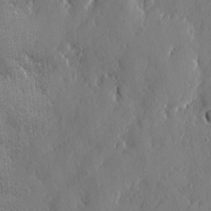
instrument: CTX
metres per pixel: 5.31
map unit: eHh
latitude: 4.4601
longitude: -75.2159
